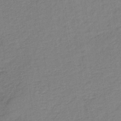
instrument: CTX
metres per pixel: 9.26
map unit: lHb
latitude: -34.6707
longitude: 65.3132
